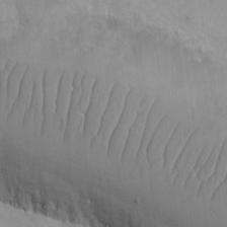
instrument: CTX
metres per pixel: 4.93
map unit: eHh
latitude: -9.5966
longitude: -66.9135
